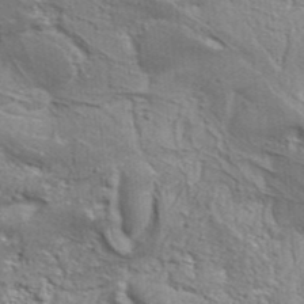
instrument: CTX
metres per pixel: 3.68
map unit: Aa
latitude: 34.3656
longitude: -135.6694
